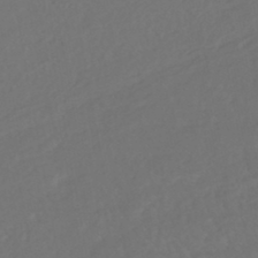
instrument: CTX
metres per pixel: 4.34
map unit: HNhu
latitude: -45.7856
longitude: 103.2754
